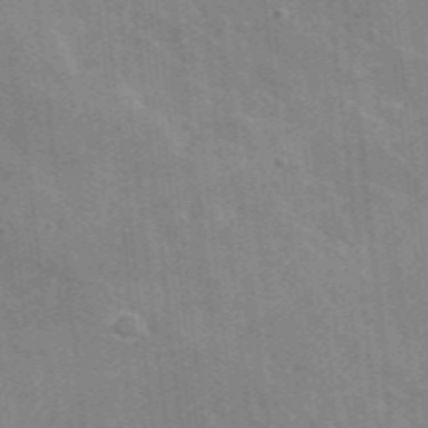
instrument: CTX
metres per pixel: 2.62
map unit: lHvf
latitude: 36.1956
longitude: -90.9892
